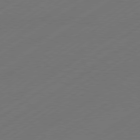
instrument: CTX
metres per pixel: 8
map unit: Hpe
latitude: -80.5763
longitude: 15.9745
